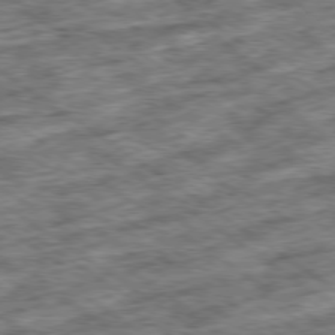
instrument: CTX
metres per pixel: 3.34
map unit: Ap
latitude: -79.3887
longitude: -49.9150
